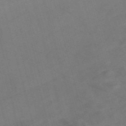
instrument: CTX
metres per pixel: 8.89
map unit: Nve
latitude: -58.7841
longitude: 51.3887
